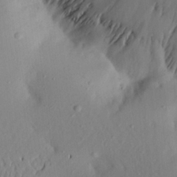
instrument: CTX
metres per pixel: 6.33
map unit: Aa
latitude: 21.7450
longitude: -146.4979
